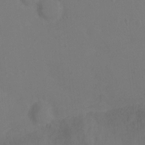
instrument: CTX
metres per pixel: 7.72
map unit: Ht
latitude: 2.0255
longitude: -34.2144
